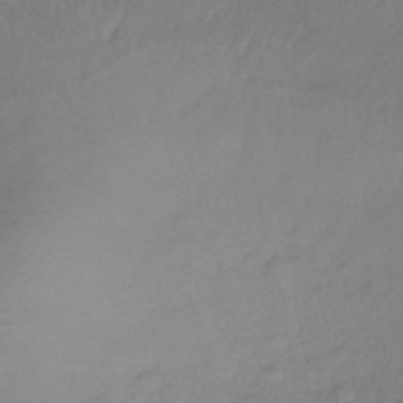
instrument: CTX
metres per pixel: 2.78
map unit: lHb
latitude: -37.6910
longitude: 73.4076
